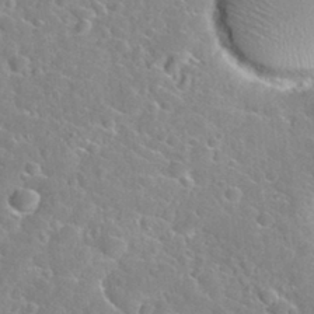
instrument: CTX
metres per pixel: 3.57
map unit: Nhu
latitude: 30.6491
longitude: -51.0080
